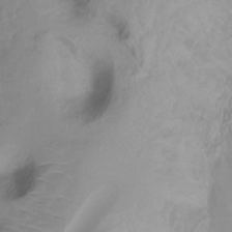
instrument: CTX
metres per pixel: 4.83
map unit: Ht
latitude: -15.8423
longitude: -43.8206
